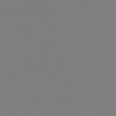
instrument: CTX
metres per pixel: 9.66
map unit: eHb
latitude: -49.0865
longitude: 86.0661
